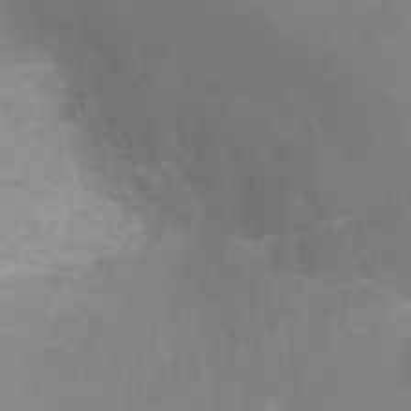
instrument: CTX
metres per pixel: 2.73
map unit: Ht
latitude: -1.6911
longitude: -32.5735
